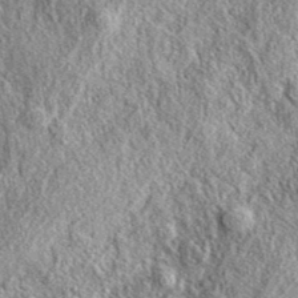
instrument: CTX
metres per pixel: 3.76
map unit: eAb
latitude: 38.4601
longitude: 109.4076
